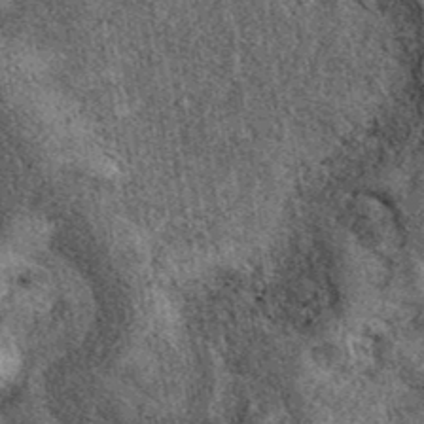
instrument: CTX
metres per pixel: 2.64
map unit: eAb
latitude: 39.9717
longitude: 110.3117
